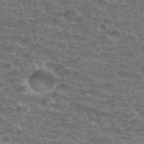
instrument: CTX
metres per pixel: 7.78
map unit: Hto
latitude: 33.8016
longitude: -44.1578
